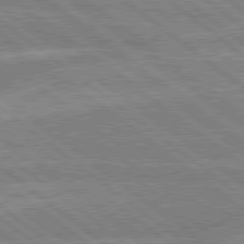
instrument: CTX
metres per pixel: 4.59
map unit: lApd
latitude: 79.0270
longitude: -160.4601
